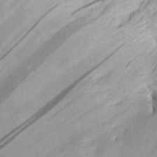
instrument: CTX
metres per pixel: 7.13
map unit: Aa
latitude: 15.0081
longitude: -142.3090
